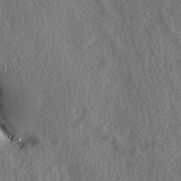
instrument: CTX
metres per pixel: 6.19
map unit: lAa
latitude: -7.9367
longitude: -126.7057
